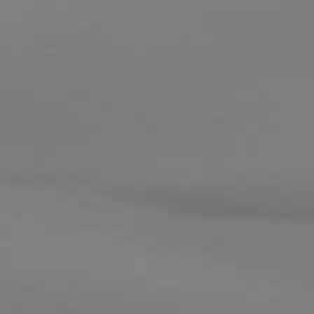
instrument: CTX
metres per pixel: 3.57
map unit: lApd
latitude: 80.8191
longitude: 146.6896
